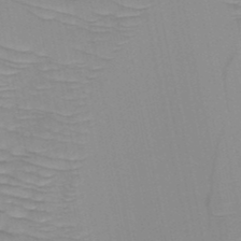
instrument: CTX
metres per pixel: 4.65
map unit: HNb
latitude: -49.1998
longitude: -50.0255
